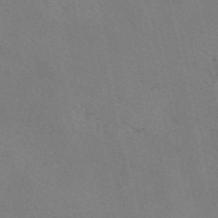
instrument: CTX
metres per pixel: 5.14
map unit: eAb
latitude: 50.8947
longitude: 109.0297
